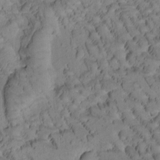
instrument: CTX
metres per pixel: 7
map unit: Htu
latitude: -1.9367
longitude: 171.9556
